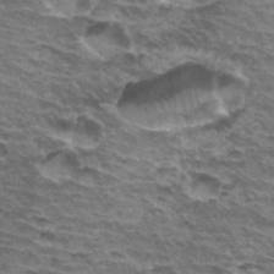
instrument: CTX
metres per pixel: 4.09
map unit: Hto
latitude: 34.7057
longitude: -43.0647
